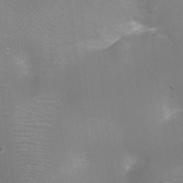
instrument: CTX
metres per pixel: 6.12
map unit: Ht
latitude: -16.5007
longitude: -40.5167
